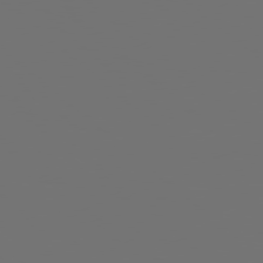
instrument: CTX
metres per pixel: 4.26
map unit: Hpe
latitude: 78.2901
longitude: 174.5573
